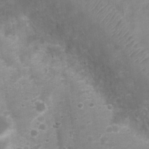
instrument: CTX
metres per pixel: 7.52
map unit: Nhu
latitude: 8.0633
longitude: -21.6694
